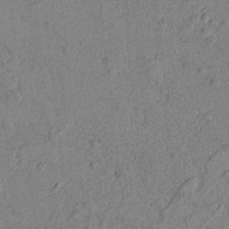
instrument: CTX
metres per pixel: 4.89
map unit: lAvf
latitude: 3.8961
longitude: 158.0472
